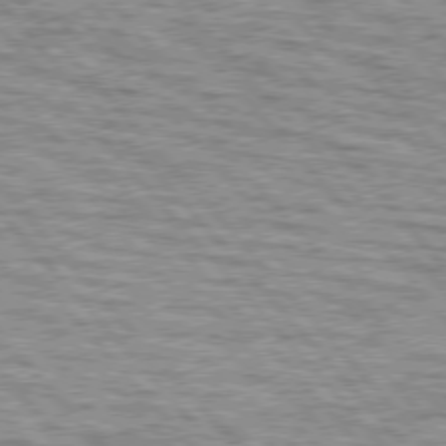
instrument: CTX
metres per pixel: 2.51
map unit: lApd
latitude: 76.8758
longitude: -71.2726
